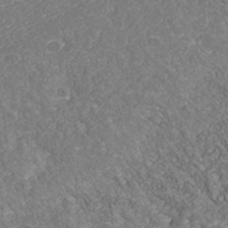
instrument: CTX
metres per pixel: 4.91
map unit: Nhu
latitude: -39.4077
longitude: -83.4615
